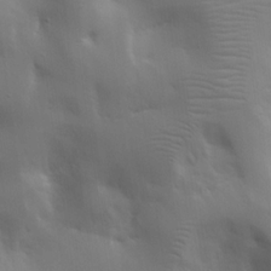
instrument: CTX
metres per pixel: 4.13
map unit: Ave
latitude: 16.9325
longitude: -139.0458
